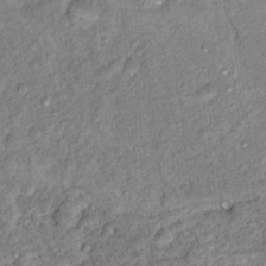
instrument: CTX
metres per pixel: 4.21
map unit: Hto
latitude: 16.0255
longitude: -31.2537
